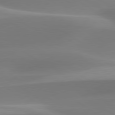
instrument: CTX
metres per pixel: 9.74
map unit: lApd
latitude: 79.6694
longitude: -92.5923
